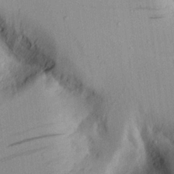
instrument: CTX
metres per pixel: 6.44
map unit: Aa
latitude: 20.8947
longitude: -143.4238
